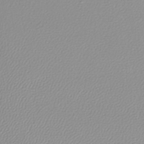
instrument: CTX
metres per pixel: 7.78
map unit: lHb
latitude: -40.2550
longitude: 64.6330
